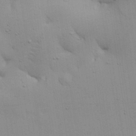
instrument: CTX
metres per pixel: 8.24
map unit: Aa
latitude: 22.4034
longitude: -142.1956
